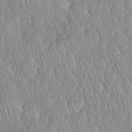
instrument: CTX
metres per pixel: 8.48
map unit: eHh
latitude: 35.0458
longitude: -63.1026
